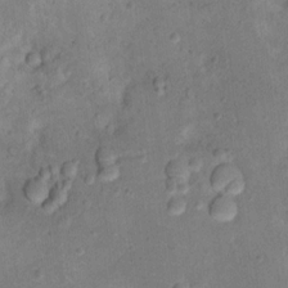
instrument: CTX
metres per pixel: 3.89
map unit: Ht
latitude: 13.0081
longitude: -38.8947
